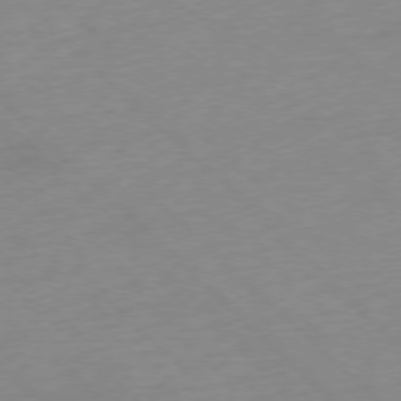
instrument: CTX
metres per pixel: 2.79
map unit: Ap
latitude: -76.9731
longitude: -77.9339
